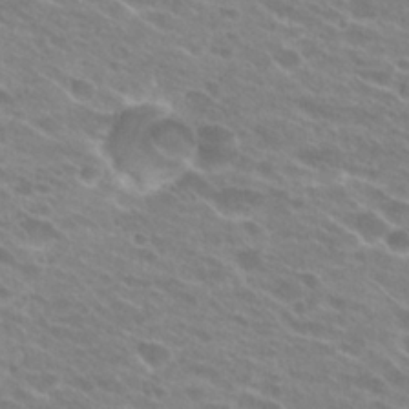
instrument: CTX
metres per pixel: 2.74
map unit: Hto
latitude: 25.1592
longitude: -42.1767
